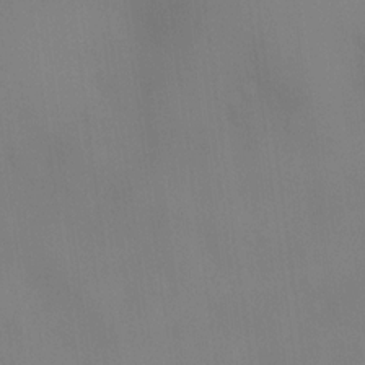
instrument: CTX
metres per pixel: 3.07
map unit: eHh
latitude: -22.8597
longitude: 15.1054
